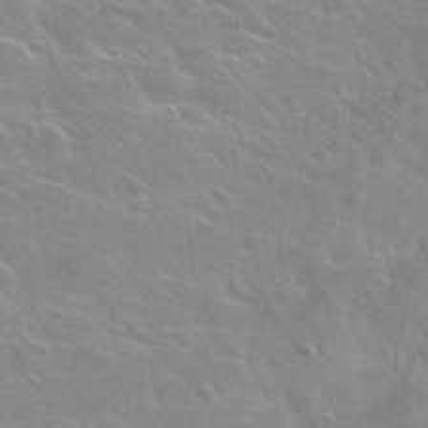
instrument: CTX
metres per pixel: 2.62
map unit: Nhu
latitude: 28.3089
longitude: -53.1214
